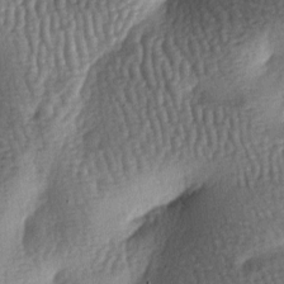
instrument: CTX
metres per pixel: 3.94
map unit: lAa
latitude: -7.2754
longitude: -127.8772
